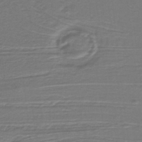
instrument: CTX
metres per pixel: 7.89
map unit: lHb
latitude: -38.1795
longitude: 57.3321
